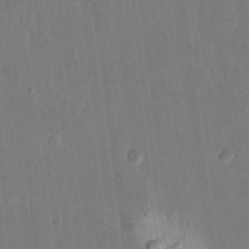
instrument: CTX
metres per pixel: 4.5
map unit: eHh
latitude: 15.0648
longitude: -69.6316
